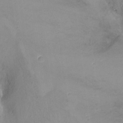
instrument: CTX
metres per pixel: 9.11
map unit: Nhu
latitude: -11.2943
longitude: -37.6883
